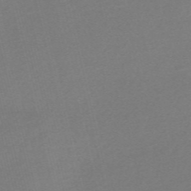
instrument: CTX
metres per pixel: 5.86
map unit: Nve
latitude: -56.3117
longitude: 61.8611
